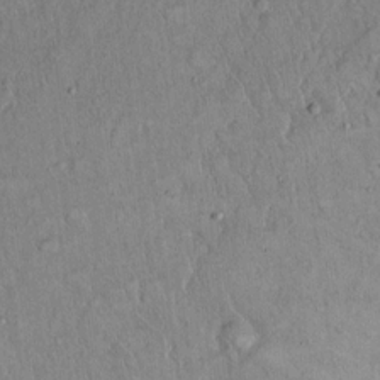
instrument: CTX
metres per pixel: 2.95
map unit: Hto
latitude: 15.2348
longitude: -57.3859
